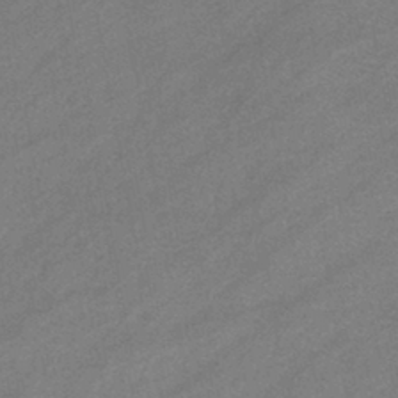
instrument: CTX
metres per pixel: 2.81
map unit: eHb
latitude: -40.0472
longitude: 82.3117
